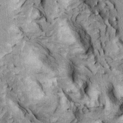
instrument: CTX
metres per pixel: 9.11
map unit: Htu
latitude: -2.0283
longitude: 148.8219
